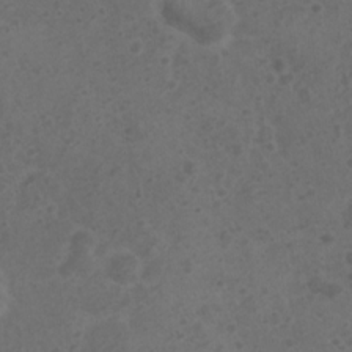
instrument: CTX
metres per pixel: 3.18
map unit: Nhu
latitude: 2.6679
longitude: -14.7625
